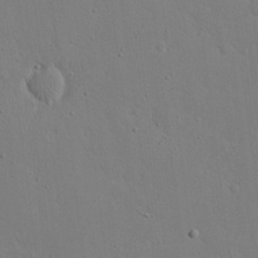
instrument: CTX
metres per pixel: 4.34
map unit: eHh
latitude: 20.5735
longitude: -71.0269
